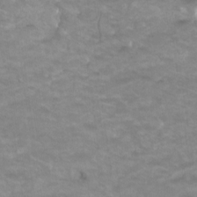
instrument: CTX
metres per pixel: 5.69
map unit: HNhu
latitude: 2.2900
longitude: -1.3481
